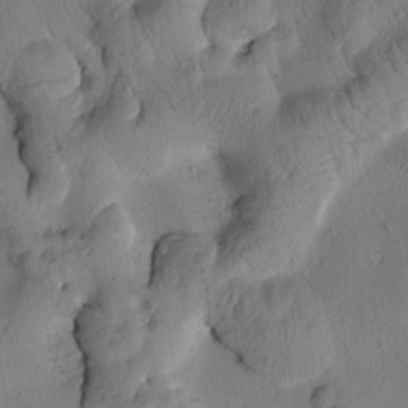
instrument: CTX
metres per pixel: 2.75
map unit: Htu
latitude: 2.9891
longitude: 178.3684
